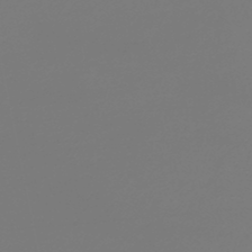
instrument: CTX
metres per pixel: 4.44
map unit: lHb
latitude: -46.1605
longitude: 59.6343
